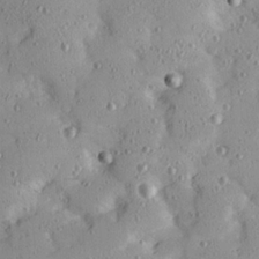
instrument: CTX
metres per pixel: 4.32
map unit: Ave
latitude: 21.8584
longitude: -131.3482
